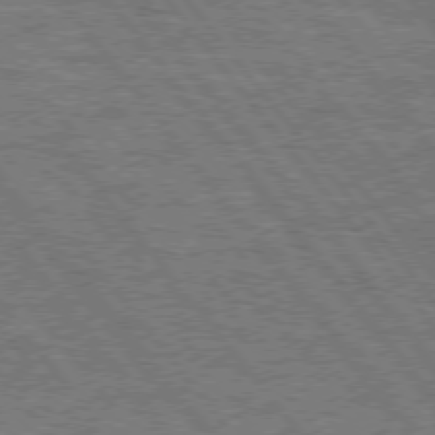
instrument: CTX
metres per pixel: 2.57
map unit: Hpe
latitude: 75.0081
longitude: -150.1200
